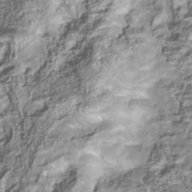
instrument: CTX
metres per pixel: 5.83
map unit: Nhu
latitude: -41.1053
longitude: -86.1389
